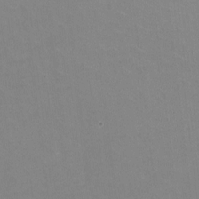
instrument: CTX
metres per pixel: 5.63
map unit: HNhu
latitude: -1.9179
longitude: -3.0458
